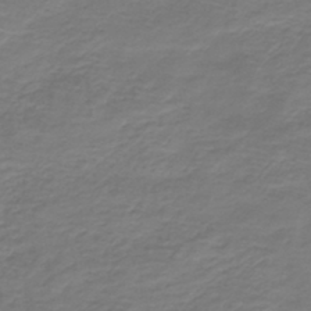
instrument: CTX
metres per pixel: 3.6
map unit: HNb
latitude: -43.1620
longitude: 52.5195
